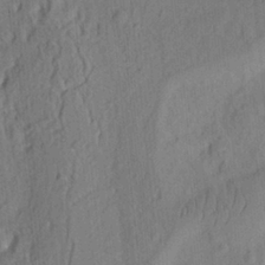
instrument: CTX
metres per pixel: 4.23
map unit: Ht
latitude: 8.2523
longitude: -75.9717
